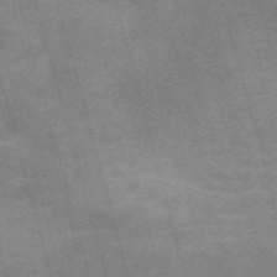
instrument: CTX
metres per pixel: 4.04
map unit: Nve
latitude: -59.2942
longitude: 65.6911
